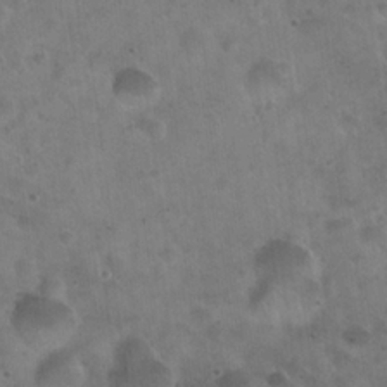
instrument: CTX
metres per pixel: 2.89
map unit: Hto
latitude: 22.4979
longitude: -54.3656
